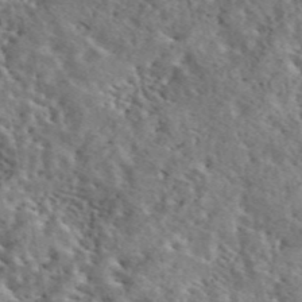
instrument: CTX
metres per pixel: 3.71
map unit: eAb
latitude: 44.9513
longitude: 113.5777
